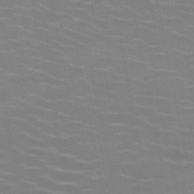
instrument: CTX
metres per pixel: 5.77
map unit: HNb
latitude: -46.8786
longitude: -46.9514
